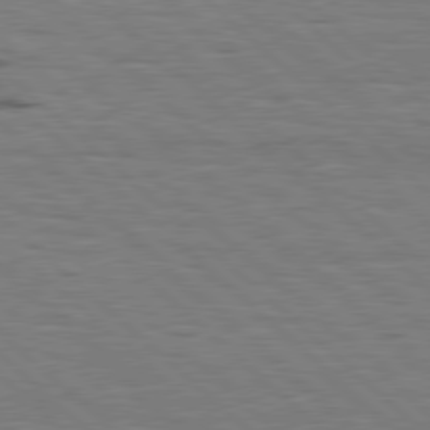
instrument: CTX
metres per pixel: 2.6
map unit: lApd
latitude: 78.4034
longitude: -48.8758
